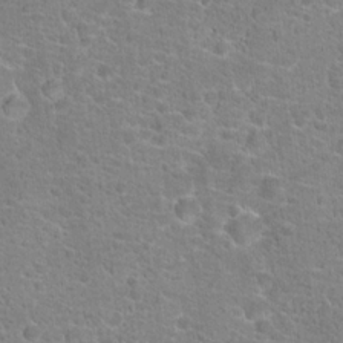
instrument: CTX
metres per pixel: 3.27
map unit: Hto
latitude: 18.4034
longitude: -41.3481
